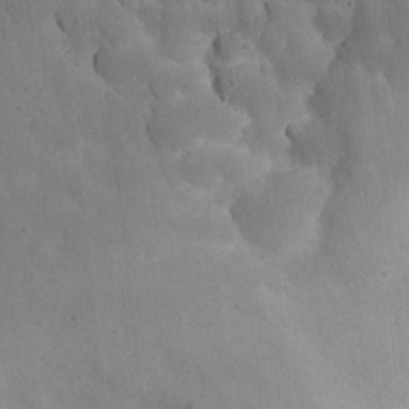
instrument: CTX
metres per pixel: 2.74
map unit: eHh
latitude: 23.7261
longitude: -66.9513
